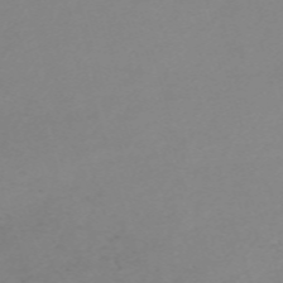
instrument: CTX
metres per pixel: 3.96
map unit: eHh
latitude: -61.2754
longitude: 52.5951
